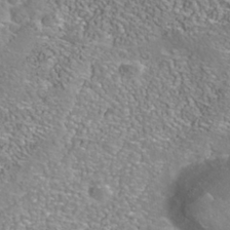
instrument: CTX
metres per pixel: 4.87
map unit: Nhe
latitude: -41.0864
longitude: -99.5560
